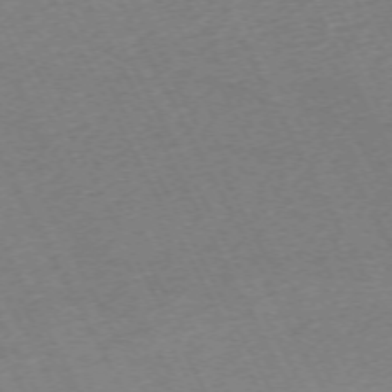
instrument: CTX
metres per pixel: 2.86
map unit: Hpe
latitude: -71.0487
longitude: 9.4832
